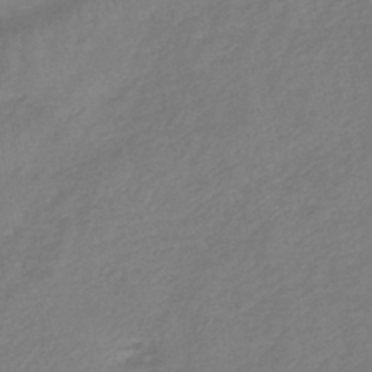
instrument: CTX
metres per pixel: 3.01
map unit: lHb
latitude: -41.6722
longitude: 81.3321
